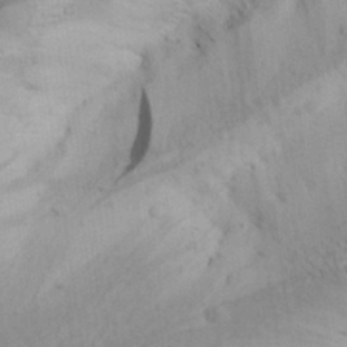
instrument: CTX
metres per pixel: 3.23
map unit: Aa
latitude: 29.0647
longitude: -144.9514
